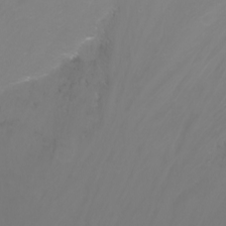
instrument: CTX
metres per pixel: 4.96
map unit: Nhu
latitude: -11.9745
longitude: -63.1970
